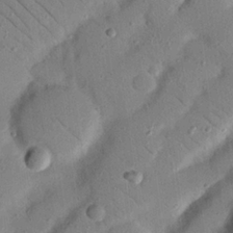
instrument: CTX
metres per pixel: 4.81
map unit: Nhu
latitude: 23.3671
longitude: -73.7639
